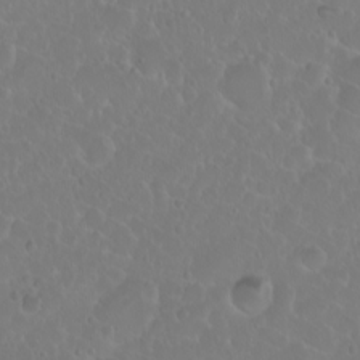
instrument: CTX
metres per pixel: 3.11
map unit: eHh
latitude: 1.2348
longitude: -55.1781
